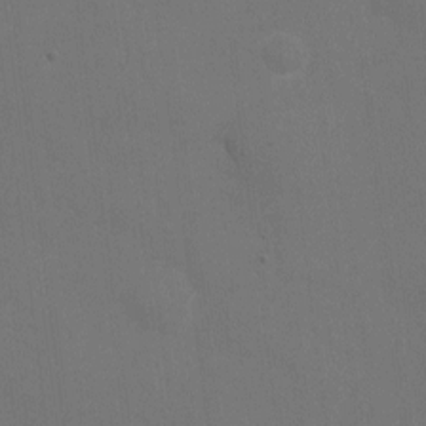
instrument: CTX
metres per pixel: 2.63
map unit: eHh
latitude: 4.9514
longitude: -65.6694
